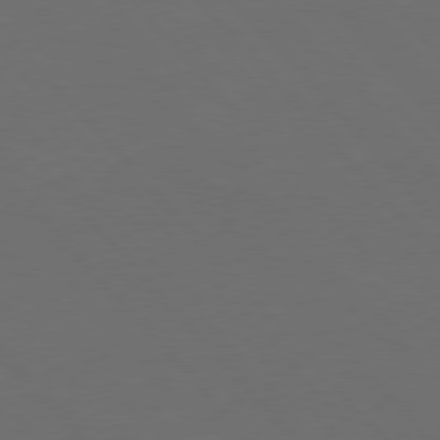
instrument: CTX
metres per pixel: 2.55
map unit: Hpe
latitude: 76.7435
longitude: -163.2726
